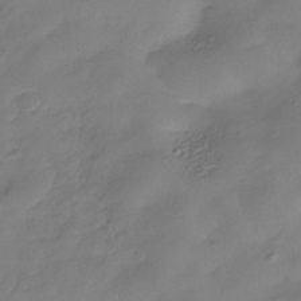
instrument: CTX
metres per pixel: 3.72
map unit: Hve
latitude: -32.1228
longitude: 93.5966
